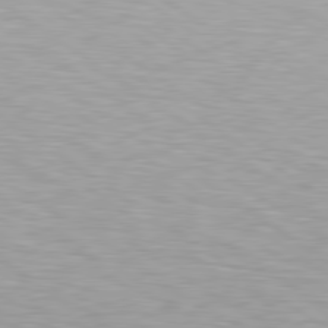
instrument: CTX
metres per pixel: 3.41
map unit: Hpe
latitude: 79.2537
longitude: -154.3278
